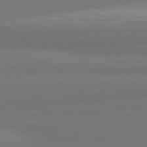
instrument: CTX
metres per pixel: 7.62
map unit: lApd
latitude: 82.0255
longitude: 176.5763
